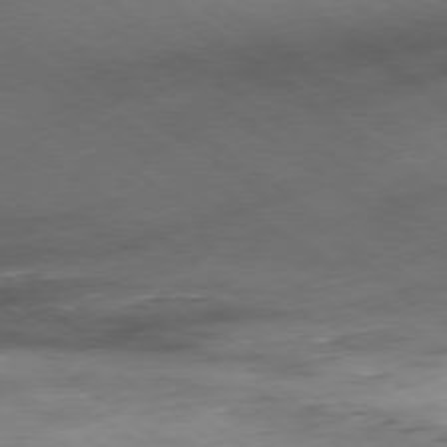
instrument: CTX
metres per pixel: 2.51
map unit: Hpe
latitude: -79.0486
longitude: 11.9178
